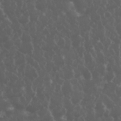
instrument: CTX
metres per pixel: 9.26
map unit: eHh
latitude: 33.7072
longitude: -59.4615
